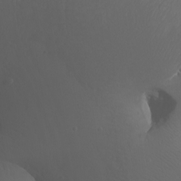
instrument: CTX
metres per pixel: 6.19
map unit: Nhu
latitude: -6.7841
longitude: -75.7072
